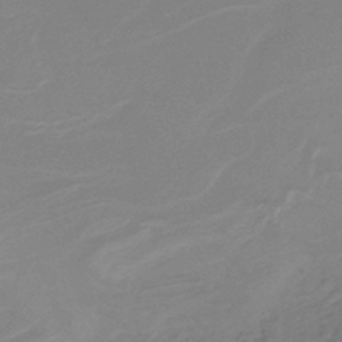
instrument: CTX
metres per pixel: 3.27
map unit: lHb
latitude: -38.4818
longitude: 55.2943
